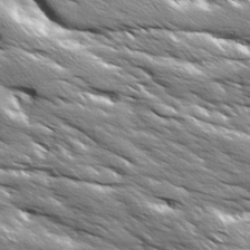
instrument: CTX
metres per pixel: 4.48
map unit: Ave
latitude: 18.5923
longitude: -136.7247
